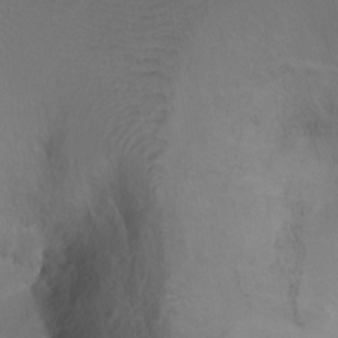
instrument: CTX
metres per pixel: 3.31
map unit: Ht
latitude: 1.6127
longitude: -35.9150
